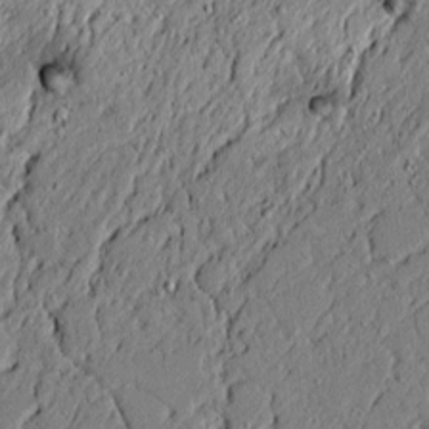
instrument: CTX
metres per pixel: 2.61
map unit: lAvf
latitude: 5.3671
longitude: 167.4454
